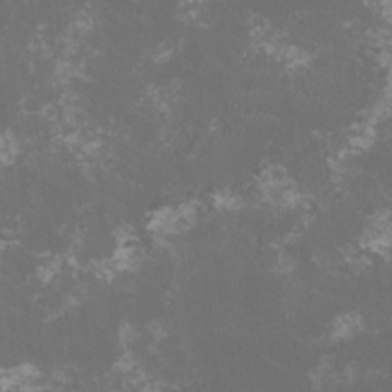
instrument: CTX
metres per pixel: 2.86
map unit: HNhu
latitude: 0.9136
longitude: -2.1389
